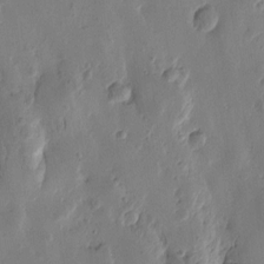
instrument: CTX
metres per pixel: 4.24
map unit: Htu
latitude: -1.7289
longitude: -177.4804
